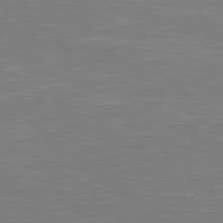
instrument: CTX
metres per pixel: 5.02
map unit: Hpe
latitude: 78.7624
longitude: -126.7057
